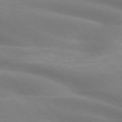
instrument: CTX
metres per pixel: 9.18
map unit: lApd
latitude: 75.3104
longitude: -61.1970
